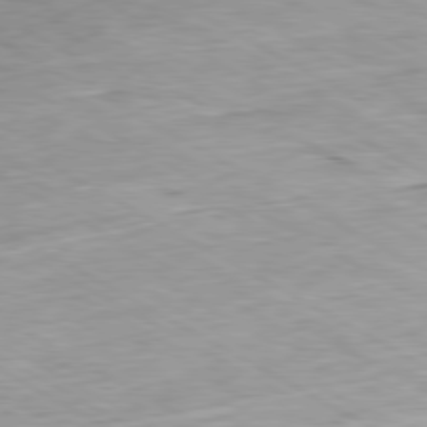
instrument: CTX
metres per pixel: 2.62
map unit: Ap
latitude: -80.5385
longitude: -81.4237
